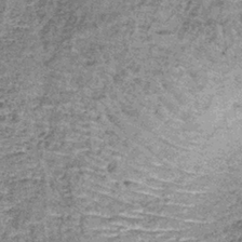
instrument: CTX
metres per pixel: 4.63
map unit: lHb
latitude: -38.2550
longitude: 65.0676
